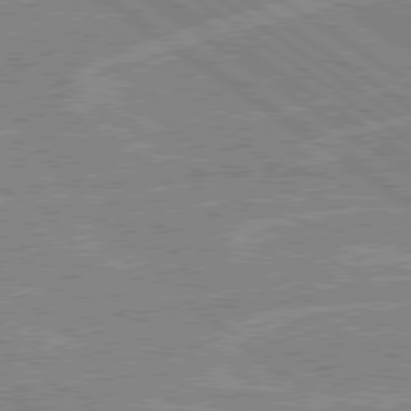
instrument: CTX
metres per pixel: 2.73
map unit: Hpe
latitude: 78.8947
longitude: -132.8191
